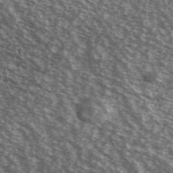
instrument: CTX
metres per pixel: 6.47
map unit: Ave
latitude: 39.6883
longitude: -108.4790
